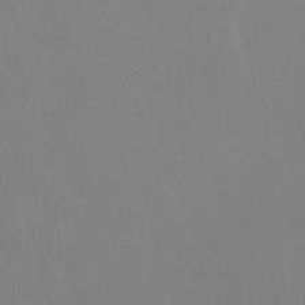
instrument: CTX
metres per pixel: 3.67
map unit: Hto
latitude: -14.1795
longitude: -41.8016
